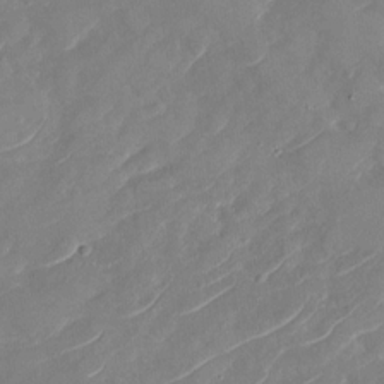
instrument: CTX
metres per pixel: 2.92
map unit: Nhu
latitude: -29.7289
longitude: -73.0459
